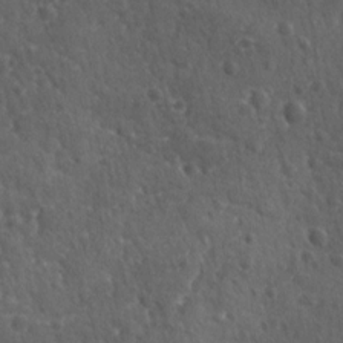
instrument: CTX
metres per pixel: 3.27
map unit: lAvf
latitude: -9.7855
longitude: -120.4979
